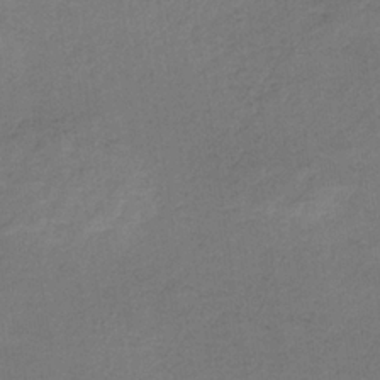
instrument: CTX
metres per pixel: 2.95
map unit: HNb
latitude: -32.4062
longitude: 63.2376
